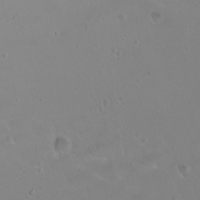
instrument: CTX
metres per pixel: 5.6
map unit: eHh
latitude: 1.3859
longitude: -55.1025
